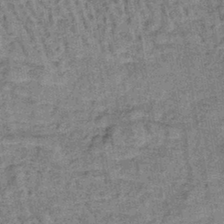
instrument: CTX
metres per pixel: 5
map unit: lHb
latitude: -40.5574
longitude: 58.0094
